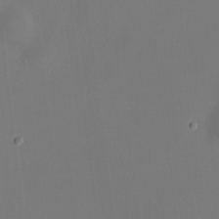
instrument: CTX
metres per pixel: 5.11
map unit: HNhu
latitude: 10.4979
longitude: 11.6155
